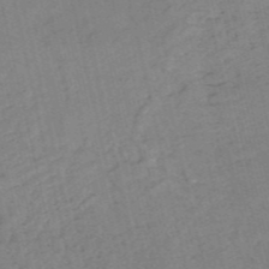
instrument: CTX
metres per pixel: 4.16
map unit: HNb
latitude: -54.3306
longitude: -45.8772
